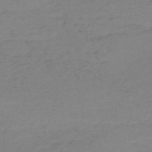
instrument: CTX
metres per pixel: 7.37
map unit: HNb
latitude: -52.0850
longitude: -52.0822
